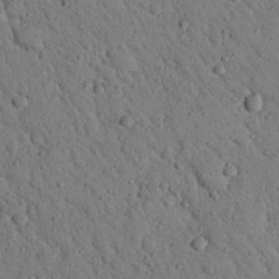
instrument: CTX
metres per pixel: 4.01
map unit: Nhu
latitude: 22.6490
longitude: -76.4412
